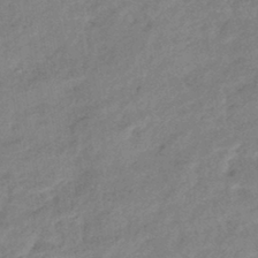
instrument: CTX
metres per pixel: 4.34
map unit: eHb
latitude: -41.4076
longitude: 83.3887
